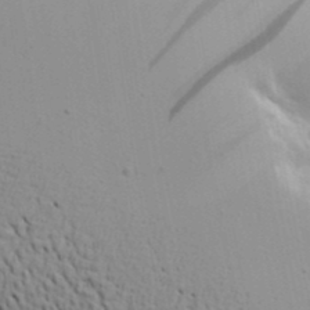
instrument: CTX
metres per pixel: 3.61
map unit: lAvf
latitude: 16.4034
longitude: -125.6882
